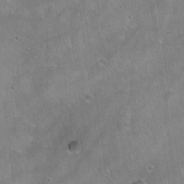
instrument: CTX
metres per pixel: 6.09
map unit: Hto
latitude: 22.2333
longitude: -51.6505
